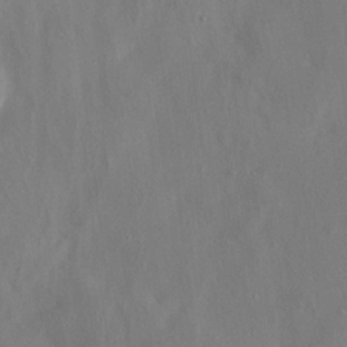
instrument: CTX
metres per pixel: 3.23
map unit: HNhu
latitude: 3.5938
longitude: -6.6113
